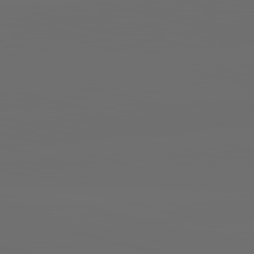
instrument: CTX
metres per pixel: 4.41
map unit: lApd
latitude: 83.7638
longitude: -131.0837
